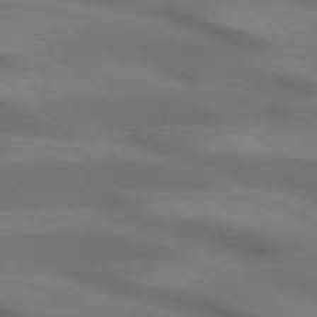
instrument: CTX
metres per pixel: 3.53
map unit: lApd
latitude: 72.6302
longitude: -49.9528
